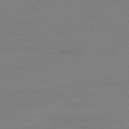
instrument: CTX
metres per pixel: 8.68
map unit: Ap
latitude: -77.3132
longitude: -87.0269
